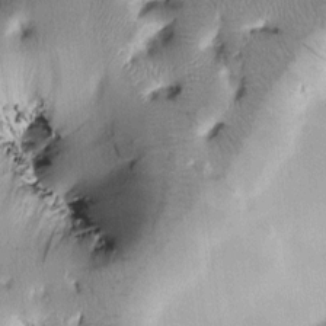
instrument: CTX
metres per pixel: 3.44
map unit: Htu
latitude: -0.2173
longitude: 171.8045
